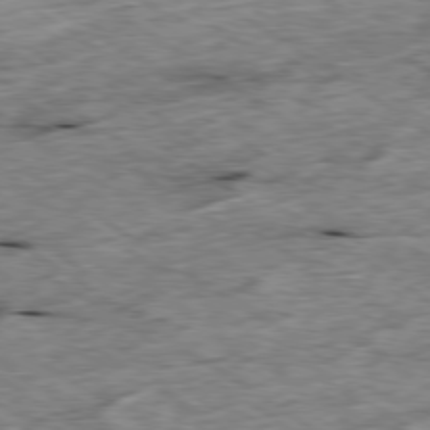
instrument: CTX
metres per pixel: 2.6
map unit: Ap
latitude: -79.6533
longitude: -87.2348
